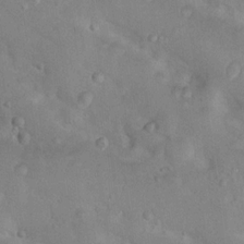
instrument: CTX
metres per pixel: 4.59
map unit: Nhu
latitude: 14.9892
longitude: -28.8758
